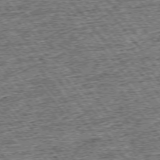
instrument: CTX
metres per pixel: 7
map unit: Ap
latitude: -75.2943
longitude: -91.6316
